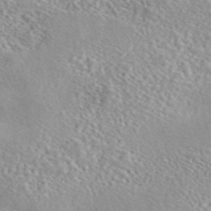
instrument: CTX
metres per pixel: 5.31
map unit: eAb
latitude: 44.3656
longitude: 114.7463
